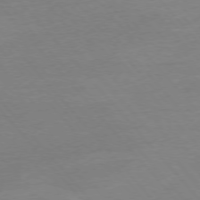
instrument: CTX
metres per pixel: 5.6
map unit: Hpe
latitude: -76.5385
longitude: -15.2726
